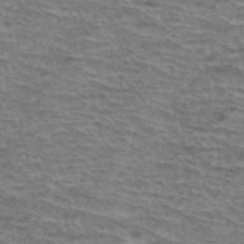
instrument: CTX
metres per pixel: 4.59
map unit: Hto
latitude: 36.5168
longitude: -43.4049
